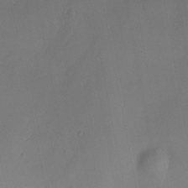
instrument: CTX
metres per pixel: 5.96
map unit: HNhu
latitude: -23.6344
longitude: 49.8989
